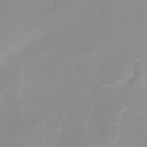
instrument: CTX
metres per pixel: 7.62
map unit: Nhu
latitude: -12.6141
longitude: -50.8569
